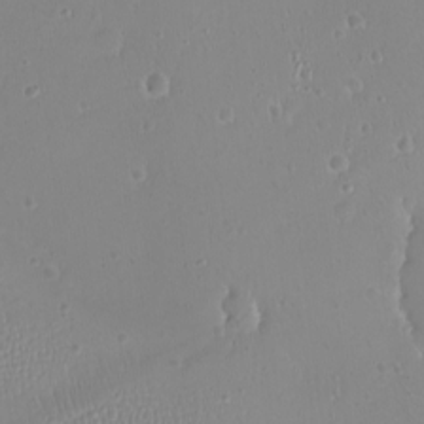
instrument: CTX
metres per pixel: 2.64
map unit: eHh
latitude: -9.3321
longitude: -68.9891
